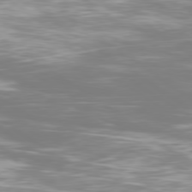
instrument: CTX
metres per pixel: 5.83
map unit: Ap
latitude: -79.2565
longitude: -93.3859
